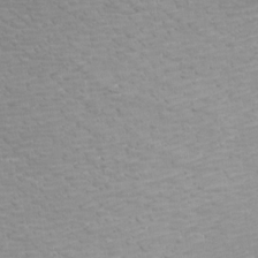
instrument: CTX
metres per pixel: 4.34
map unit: Nhu
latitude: -7.5588
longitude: -91.9339
